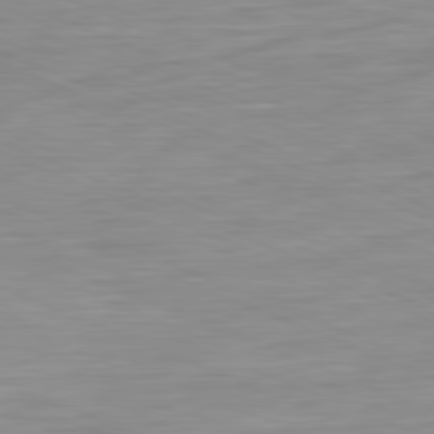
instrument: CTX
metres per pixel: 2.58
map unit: Ap
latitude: -81.8989
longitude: -75.6505
